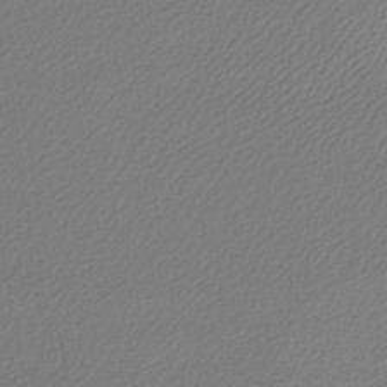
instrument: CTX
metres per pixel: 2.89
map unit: lHb
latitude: -42.1605
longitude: 61.4643
